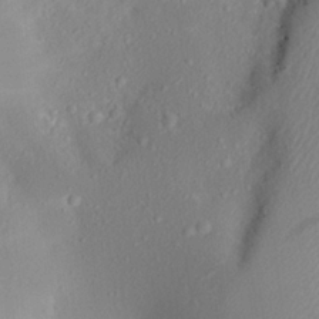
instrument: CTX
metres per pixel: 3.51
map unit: Aa
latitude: 21.4049
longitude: -145.0269
